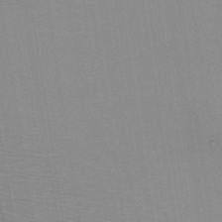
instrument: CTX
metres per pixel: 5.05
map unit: lHb
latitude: -40.9542
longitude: 53.1809
